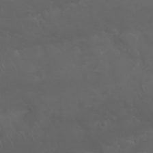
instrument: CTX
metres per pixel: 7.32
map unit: Nhu
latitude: 23.7261
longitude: -61.4993
